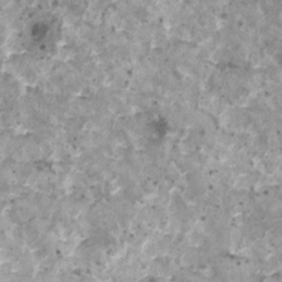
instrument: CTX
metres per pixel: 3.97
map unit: HNhu
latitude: 2.3467
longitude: 5.3887
